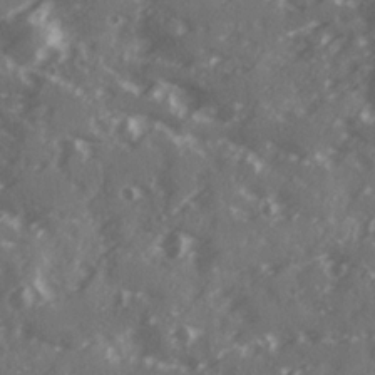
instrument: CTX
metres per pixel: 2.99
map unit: Ave
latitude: 19.6505
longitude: -130.6869
